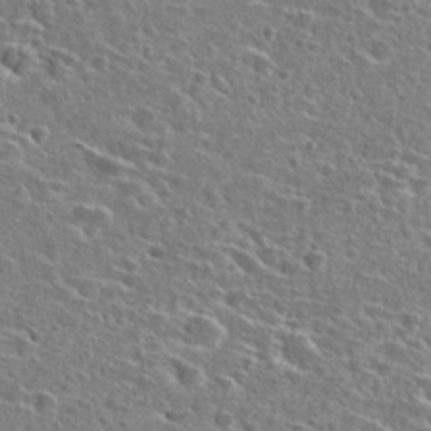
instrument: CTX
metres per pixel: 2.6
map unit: Hto
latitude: 26.4979
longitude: -47.1404
